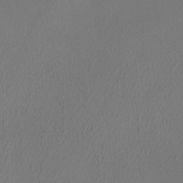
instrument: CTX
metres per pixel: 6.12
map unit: HNhu
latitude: -0.9920
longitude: -0.4601
